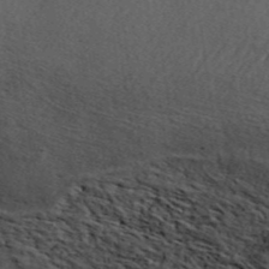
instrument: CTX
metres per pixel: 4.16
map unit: ANa
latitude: 45.4426
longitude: 45.5399
